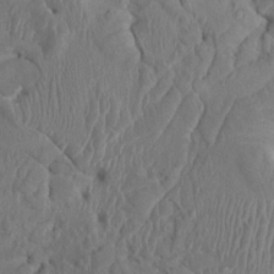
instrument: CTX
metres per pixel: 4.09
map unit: HNhu
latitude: 3.0080
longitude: -6.6301
